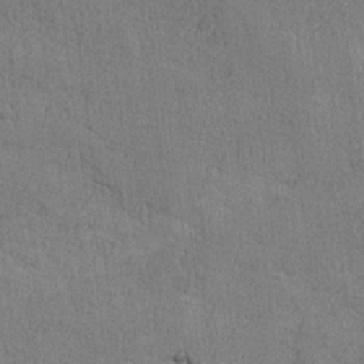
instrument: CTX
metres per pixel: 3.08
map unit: lAvf
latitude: -6.0850
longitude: -114.4034
